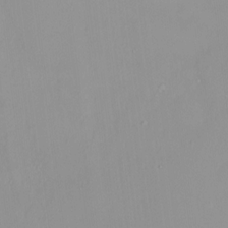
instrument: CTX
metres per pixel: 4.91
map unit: HNhu
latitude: 3.1214
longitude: 7.3132
